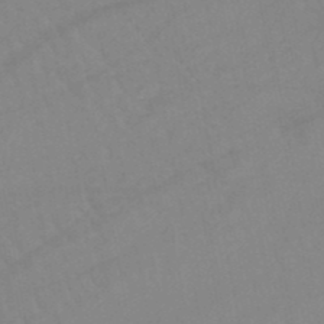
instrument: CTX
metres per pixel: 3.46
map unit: lHb
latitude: -45.5210
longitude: 77.0675
